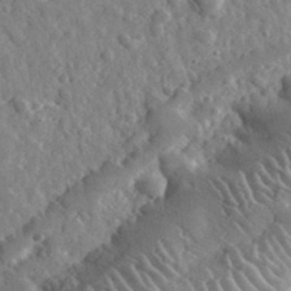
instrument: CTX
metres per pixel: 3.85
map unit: lHvf
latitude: 34.8758
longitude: -87.4993
